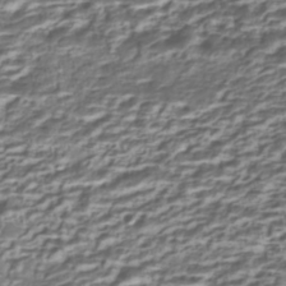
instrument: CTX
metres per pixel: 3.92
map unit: Nhe
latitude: -45.1809
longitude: 151.9367
